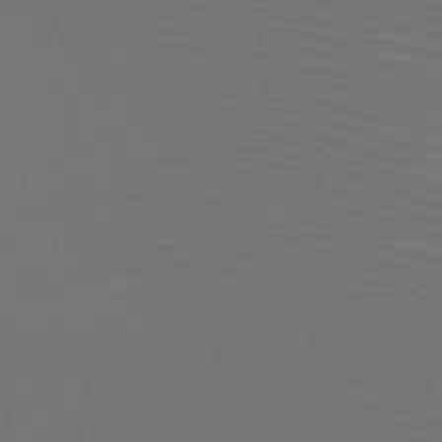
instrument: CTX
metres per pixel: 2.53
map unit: HNb
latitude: -50.4062
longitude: -44.3278
